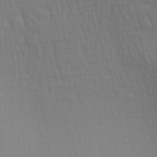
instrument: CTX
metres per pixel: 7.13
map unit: Aa
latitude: 28.9325
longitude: -139.6316
